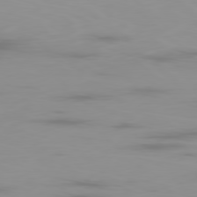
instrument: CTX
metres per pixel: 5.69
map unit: Ap
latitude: -79.1242
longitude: -69.1781
